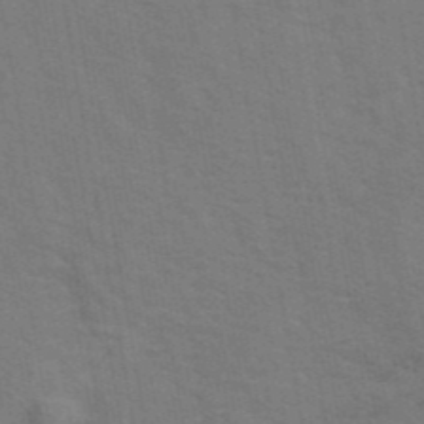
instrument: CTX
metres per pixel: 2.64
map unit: eAb
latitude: 43.0270
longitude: 107.6533
